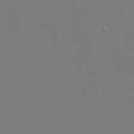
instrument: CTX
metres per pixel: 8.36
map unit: Ave
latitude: 23.6694
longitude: -135.6883
